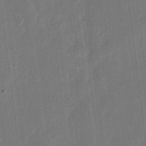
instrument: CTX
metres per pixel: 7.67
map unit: eHh
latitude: 9.5749
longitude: -68.5924
